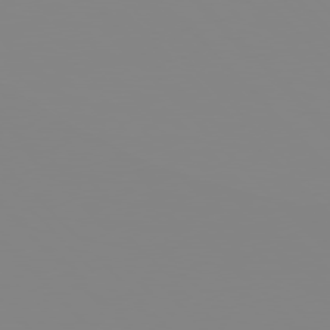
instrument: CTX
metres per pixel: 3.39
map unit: Hpe
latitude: 77.4426
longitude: -161.3293
